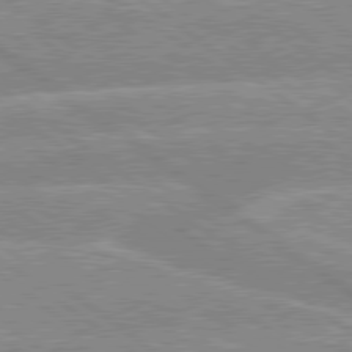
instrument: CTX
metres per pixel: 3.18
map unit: lApd
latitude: 79.3104
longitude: -156.8191
